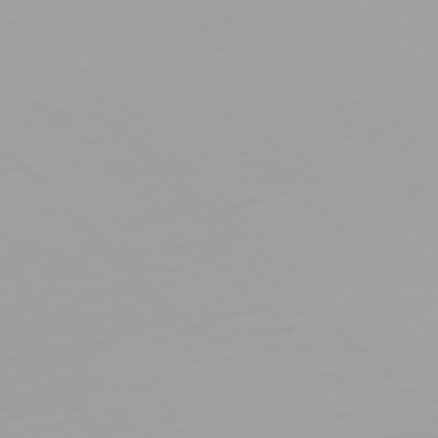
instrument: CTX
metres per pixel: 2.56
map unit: Ap
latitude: -77.5021
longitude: -62.6869
